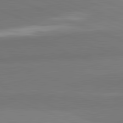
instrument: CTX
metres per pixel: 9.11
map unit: lApd
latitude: 82.1199
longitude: 150.2173
